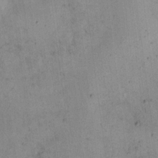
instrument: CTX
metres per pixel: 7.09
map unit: eHh
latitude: 21.0648
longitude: -60.9324
